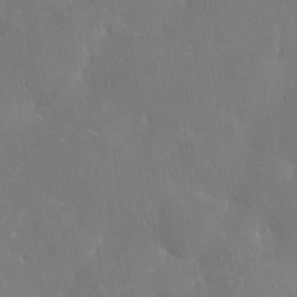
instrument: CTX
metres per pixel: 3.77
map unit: eHh
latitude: 5.3293
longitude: -68.1389
